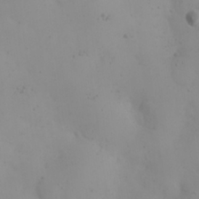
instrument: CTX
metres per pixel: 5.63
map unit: eHh
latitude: 24.2522
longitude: -64.1578
